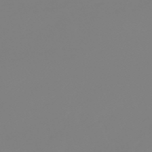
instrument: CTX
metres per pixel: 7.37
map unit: lHb
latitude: -49.6533
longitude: 81.9178
